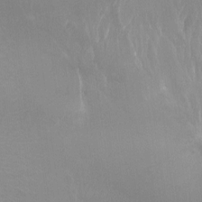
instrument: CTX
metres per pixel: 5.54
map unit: Hto
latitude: -8.1606
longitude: -47.2537
